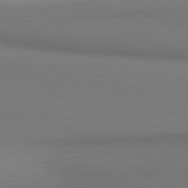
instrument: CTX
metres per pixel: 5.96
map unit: lApd
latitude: 80.8380
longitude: 147.7099
